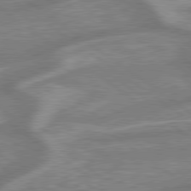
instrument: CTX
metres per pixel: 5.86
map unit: lApd
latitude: 79.4049
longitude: -171.2159
